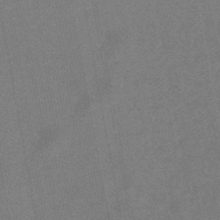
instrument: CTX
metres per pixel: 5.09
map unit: lHb
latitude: -49.0298
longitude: 71.6722
